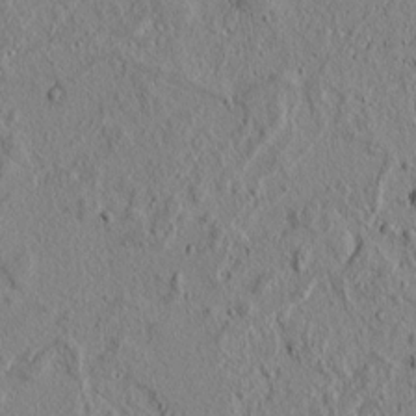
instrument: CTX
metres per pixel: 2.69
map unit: lAvf
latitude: 6.0633
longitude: 165.9178
